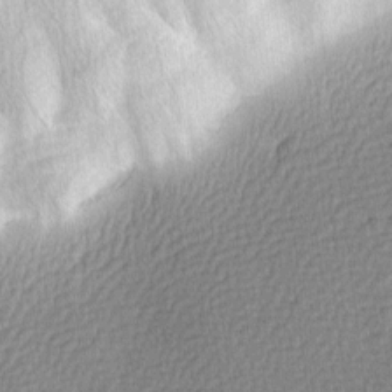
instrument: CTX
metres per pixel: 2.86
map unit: Hve
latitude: 2.4979
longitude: -121.2537
